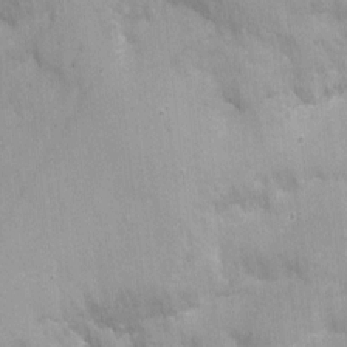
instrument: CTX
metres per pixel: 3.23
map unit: Nhu
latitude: -10.7841
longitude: -36.1578
